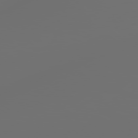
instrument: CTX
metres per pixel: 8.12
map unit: Hpe
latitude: 78.3845
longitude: 177.1431
